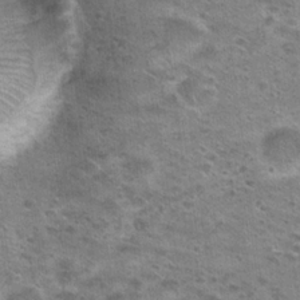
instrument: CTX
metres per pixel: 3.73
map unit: Hto
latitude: 22.8380
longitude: -49.2159
